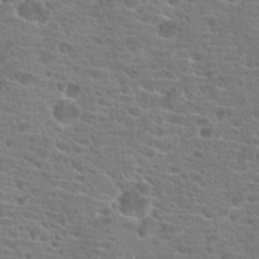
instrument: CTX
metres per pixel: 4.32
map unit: Hto
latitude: 19.7449
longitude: -41.8583
